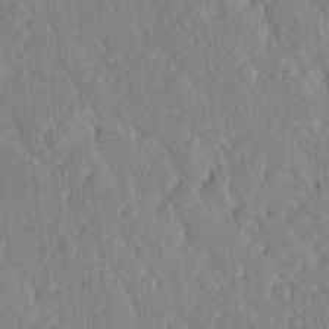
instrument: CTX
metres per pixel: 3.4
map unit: Ave
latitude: 20.6302
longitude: -136.6113
